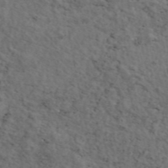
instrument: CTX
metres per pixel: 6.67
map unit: eAb
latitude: 46.3279
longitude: 118.4818
